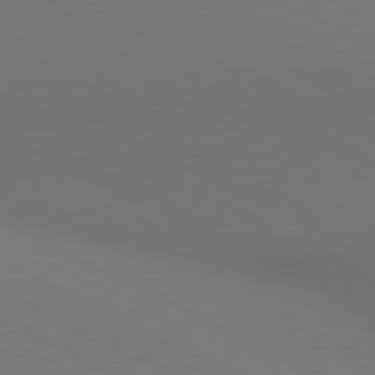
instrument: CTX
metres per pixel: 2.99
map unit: lApd
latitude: 80.7624
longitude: 138.1795
